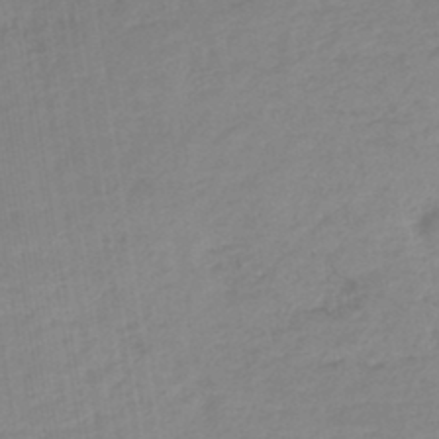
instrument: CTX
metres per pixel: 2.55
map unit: lHb
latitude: -45.0486
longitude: 71.5021
